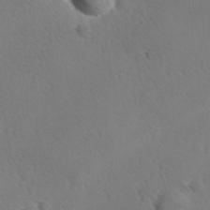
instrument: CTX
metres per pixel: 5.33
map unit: Ave
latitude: -8.4251
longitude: -121.4616
